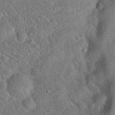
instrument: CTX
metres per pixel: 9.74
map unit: Hto
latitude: 19.1781
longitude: -52.4790
